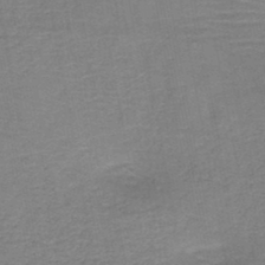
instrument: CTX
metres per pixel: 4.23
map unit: HNb
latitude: -46.6896
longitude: -44.6301
